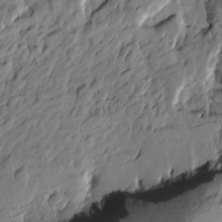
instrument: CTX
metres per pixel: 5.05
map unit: Htu
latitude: -3.5966
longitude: -178.8191
